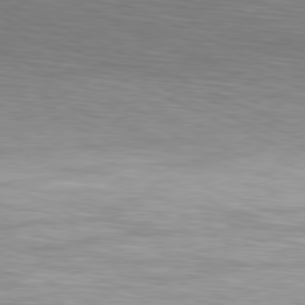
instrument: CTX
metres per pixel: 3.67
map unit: Hpe
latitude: -81.6533
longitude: 15.2376
